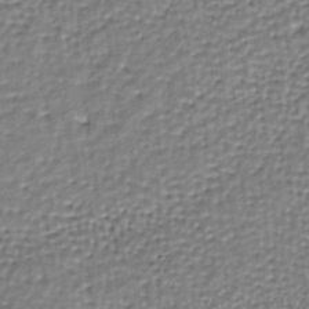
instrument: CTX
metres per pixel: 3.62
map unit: lHb
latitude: -36.1416
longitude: 61.5966
